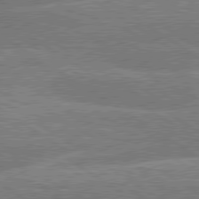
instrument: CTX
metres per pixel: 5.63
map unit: lApd
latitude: 79.8961
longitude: -157.7449
